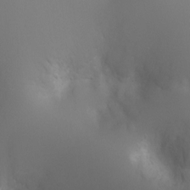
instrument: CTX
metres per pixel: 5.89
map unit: Ht
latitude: -2.5951
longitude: -24.6301
